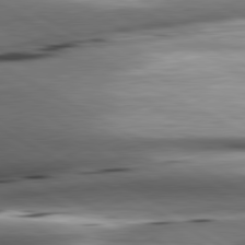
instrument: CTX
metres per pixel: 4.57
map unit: lApd
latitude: 80.8569
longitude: -162.2901
